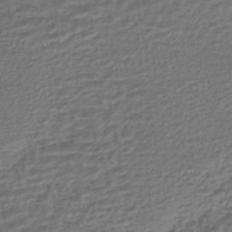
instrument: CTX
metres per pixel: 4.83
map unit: HNhu
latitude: -43.9178
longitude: 103.5210
